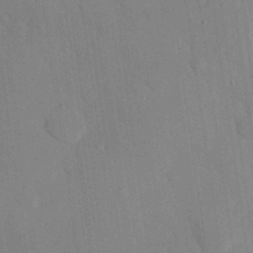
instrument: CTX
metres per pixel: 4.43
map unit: eHh
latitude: 27.0836
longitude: -79.9339
